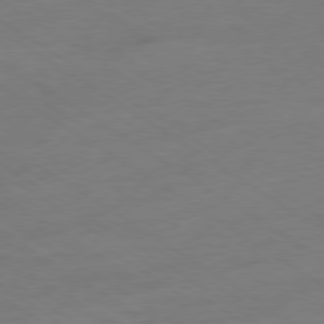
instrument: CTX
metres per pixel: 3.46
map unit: Ap
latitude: -79.6910
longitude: -54.5357
